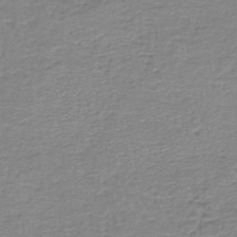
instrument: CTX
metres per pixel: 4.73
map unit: lHb
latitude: -44.2551
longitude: 58.9163
